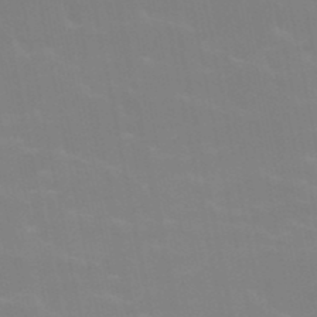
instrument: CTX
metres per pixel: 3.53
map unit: HNb
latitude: -49.3699
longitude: -47.9528
